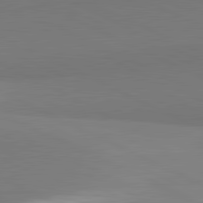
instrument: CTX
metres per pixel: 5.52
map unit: lApd
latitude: 81.7639
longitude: 151.4454
